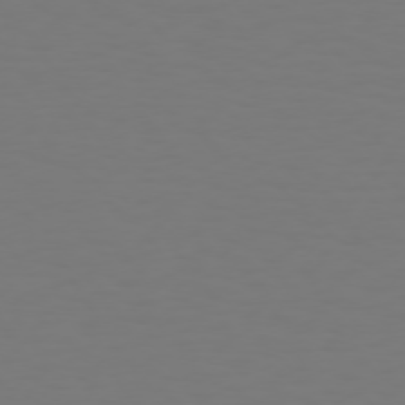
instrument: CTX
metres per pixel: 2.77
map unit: Hpe
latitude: 73.4994
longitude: -122.6490
